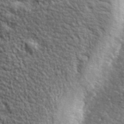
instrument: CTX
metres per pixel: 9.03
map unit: lHvf
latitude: 38.1578
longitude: -90.4979
